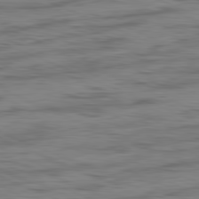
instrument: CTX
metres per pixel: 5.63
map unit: Ap
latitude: -82.1984
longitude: -75.7828
